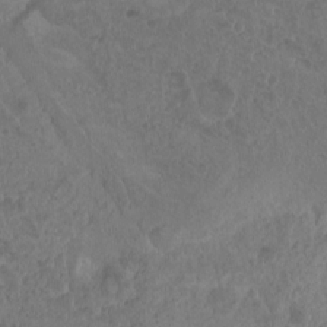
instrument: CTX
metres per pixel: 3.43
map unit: Nhu
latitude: 2.3656
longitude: -15.3293
